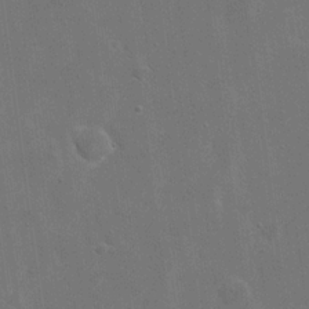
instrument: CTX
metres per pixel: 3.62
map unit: eHh
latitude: 20.0633
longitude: -66.5167
